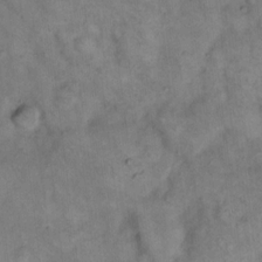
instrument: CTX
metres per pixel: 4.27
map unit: eHh
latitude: 14.7813
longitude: -65.6883
